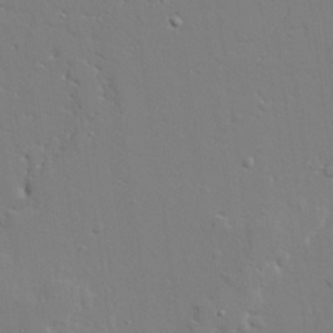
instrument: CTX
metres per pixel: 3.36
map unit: lAvf
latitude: 27.8961
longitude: -108.3656
